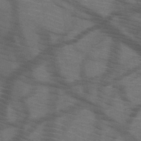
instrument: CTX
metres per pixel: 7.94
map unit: HNb
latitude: -50.4818
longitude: -44.5168
